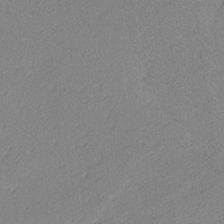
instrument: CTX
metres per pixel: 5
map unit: lAvf
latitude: -4.4251
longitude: -109.2537
